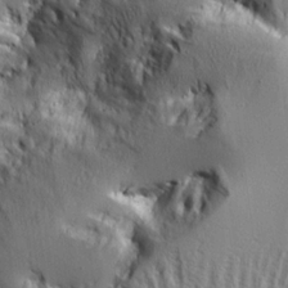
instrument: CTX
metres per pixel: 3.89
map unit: Aa
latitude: 21.0270
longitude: -124.0633
